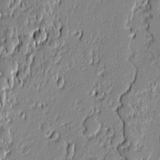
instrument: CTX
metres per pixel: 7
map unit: lAvf
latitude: -0.0472
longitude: -108.4412
